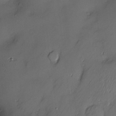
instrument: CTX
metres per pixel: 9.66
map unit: Hve
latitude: -11.1242
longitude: 173.6344
